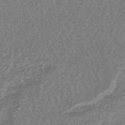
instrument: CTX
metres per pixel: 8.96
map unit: lHb
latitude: -44.5196
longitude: 80.1228
